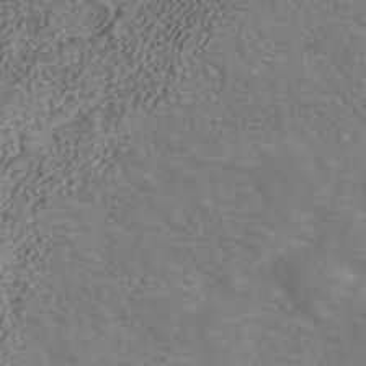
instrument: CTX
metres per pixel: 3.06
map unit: ANa
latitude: 42.8947
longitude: 24.1417
